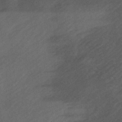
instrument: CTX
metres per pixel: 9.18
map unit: Ave
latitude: 1.4993
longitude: -111.6316
